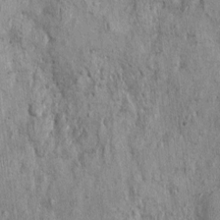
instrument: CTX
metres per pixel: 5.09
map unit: Nhu
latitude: -0.3307
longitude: -15.3104
